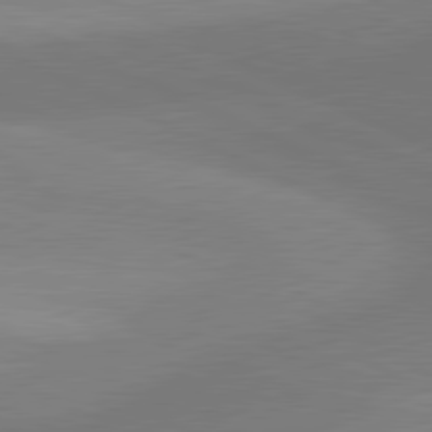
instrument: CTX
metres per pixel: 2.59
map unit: lApd
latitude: 80.9703
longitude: 126.0850
